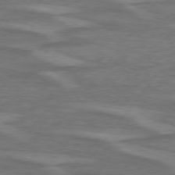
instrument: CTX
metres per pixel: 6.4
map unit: lApd
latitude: 74.9703
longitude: -78.6302
